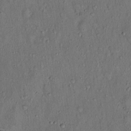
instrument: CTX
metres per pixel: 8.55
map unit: Hto
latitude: 15.7072
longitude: -59.1214
